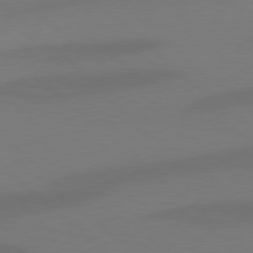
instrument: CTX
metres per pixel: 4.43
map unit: lApd
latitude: 78.1200
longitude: -56.6301
